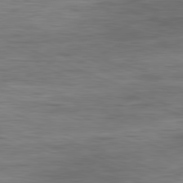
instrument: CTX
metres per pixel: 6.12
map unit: Ap
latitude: -81.9556
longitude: -74.6302
